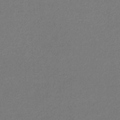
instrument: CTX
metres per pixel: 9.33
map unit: eHb
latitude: -32.1417
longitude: 69.4454
